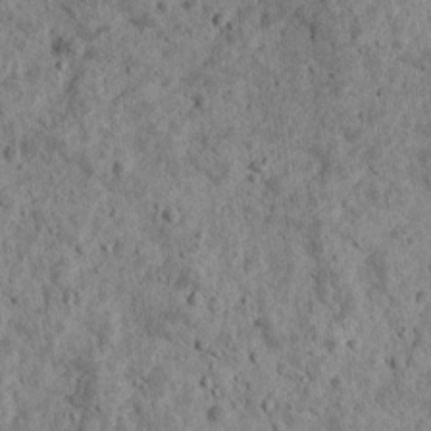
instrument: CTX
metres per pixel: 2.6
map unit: Ave
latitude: 17.7072
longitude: -134.4223
